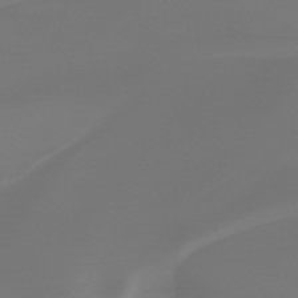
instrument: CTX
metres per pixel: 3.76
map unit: HNb
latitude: -45.1053
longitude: -44.1011
